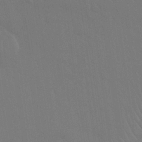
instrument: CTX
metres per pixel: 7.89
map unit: Nhu
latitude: 28.4223
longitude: -64.5168
